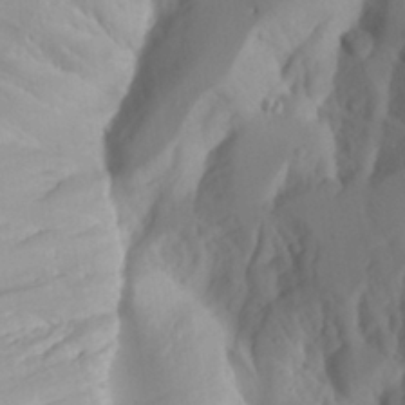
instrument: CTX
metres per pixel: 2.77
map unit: Aa
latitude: 24.9891
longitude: -132.0255
